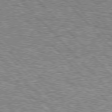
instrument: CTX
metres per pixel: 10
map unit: lApd
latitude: 76.3089
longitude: -75.4049
